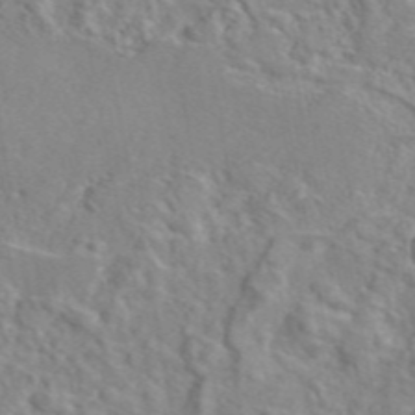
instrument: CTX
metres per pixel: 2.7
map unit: eAb
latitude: 45.9717
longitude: 110.7652
